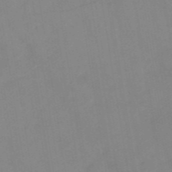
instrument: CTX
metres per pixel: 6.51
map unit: HNb
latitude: -53.6155
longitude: -48.8569
